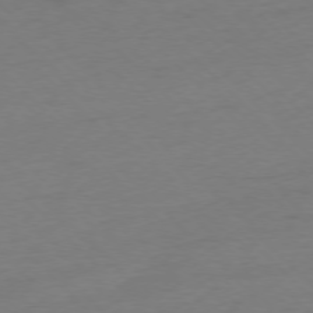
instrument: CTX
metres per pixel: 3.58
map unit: Ap
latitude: -76.8219
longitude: -70.8758
